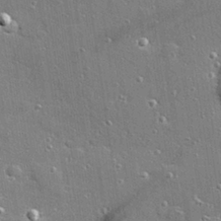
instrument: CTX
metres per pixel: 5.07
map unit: Hve
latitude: 28.0255
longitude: -90.4790
